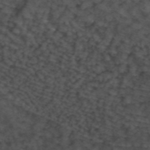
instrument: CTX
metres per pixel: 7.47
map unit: ANa
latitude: 44.0822
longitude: 24.9731
